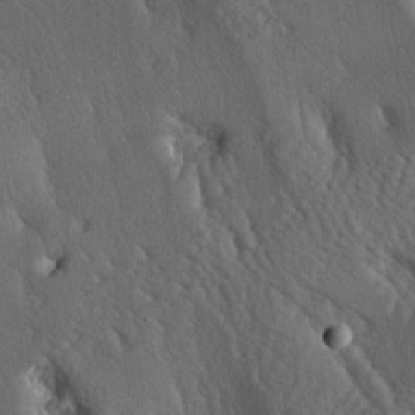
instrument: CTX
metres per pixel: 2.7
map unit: lAa
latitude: -6.8975
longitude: -125.0459
